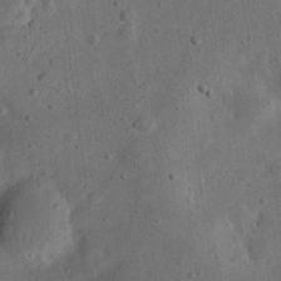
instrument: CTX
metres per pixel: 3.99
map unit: eHh
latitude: 24.1388
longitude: -68.5168
